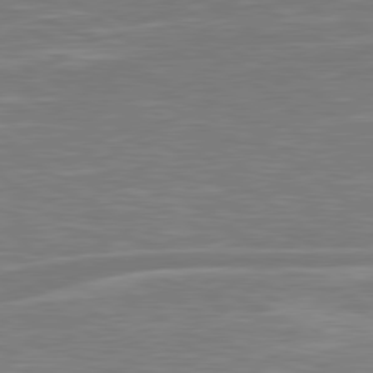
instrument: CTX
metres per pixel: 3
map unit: Hpe
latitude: 79.1970
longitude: -125.8394
